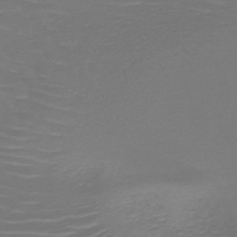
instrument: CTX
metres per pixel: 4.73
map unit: HNb
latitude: -47.5021
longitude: -44.6679
